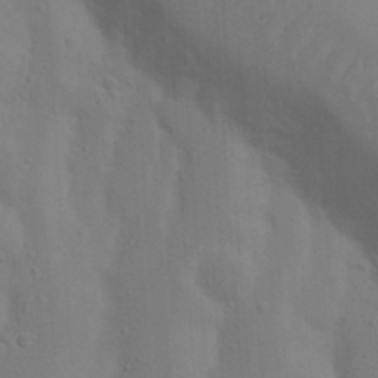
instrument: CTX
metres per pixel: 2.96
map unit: Nhu
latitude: 18.8947
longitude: -73.2159
